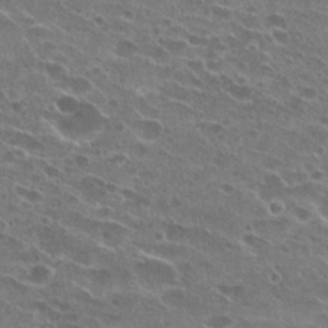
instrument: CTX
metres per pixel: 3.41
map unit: Hto
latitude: 23.8205
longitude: -41.9339
